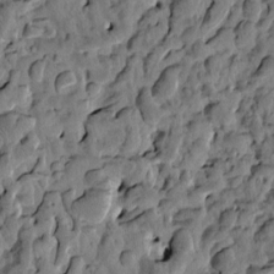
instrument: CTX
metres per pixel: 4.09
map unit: eHh
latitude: -1.5399
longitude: 17.5022
